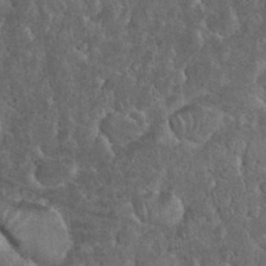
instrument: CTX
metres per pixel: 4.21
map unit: eHh
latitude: 36.0822
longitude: -61.9528
